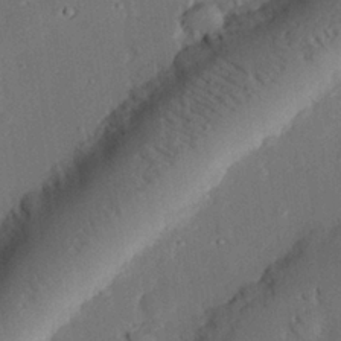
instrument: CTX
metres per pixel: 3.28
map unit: eHh
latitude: 27.1592
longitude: -81.1403
